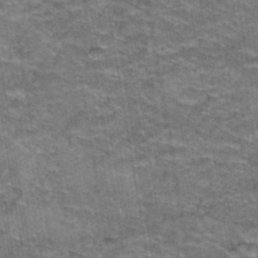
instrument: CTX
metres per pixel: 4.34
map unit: Hto
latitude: 39.4426
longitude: -42.1578
